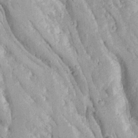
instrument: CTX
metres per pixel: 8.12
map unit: Ave
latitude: 23.2348
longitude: -133.8205
